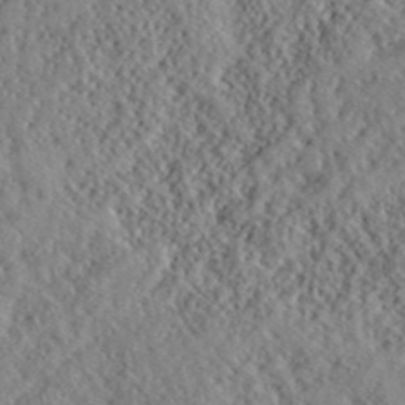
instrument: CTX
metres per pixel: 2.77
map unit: lHvf
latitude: 40.8191
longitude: -88.6869
